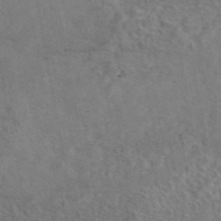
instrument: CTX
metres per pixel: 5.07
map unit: eAb
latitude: 42.8758
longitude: 109.7855
